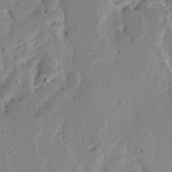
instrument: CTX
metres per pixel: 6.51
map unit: Ave
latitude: 13.8583
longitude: -138.8191
